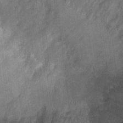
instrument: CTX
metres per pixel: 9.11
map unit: Nhu
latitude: 3.8961
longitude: -16.4601
